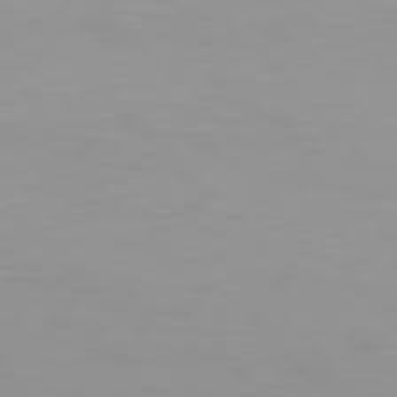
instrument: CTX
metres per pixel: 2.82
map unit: Hpe
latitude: 77.1781
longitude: -163.8395
